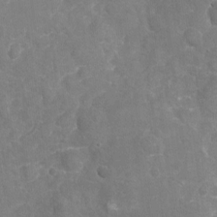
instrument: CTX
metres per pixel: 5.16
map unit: Nhu
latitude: -17.9178
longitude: -57.0458
